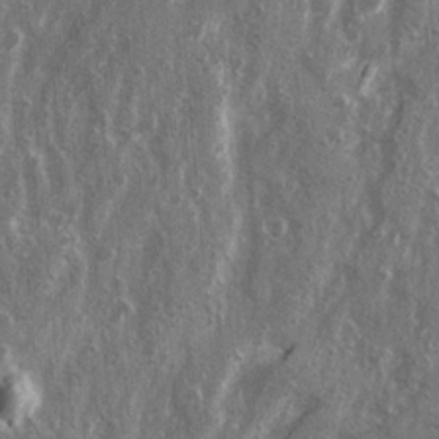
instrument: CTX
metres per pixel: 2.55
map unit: Ave
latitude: 22.3278
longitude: -133.8205
